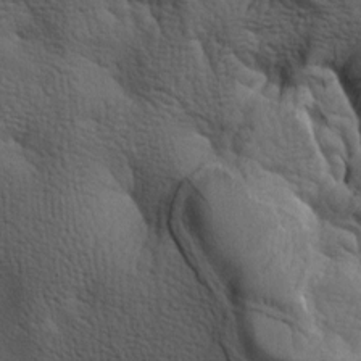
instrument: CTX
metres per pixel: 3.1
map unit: lAa
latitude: -6.8975
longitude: -125.3860
